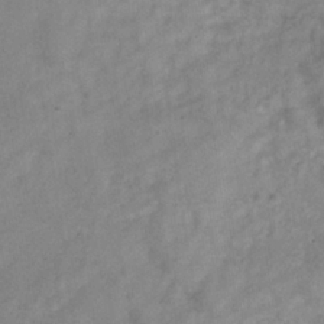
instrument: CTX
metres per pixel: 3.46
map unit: Hve
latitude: -33.9556
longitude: 89.9178
